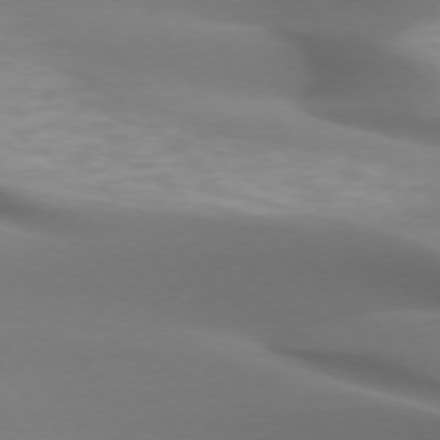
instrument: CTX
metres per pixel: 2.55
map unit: lApd
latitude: 73.0837
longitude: -52.8569
